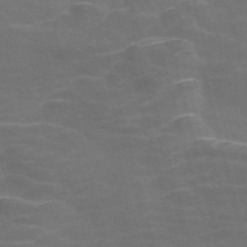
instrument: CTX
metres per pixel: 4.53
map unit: Nve
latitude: -57.9745
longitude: 65.5210
